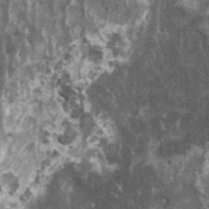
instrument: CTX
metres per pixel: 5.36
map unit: HNhu
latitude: 3.0080
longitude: 4.9541
